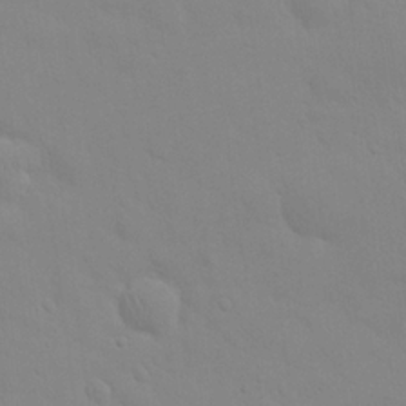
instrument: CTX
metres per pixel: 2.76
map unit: eHh
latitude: 25.0458
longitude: -65.5749
